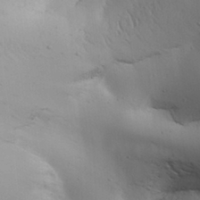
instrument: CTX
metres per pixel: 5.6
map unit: Aa
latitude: 31.4616
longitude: -143.6505
